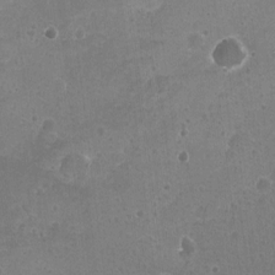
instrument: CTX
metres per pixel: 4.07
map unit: Ht
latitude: -4.7463
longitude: -36.5168
